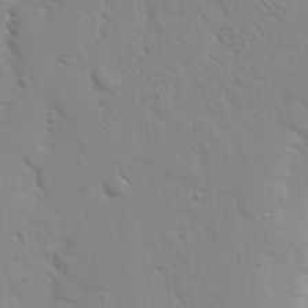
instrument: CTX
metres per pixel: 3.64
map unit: Nhu
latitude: 16.9325
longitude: -78.4790
